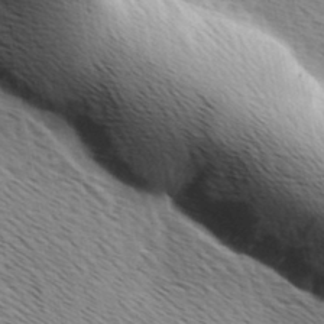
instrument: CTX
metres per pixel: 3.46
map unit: Ave
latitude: 10.0444
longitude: -107.1403
